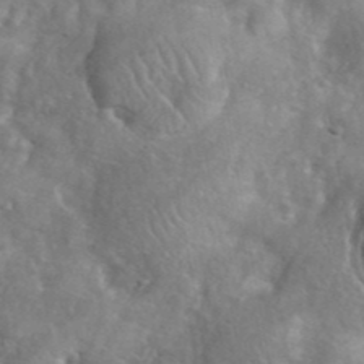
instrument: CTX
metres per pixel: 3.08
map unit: eHh
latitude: 40.1955
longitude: -57.5938
